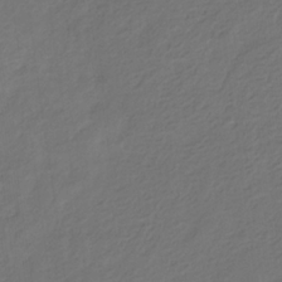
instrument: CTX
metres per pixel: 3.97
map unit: eHb
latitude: -29.8800
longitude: 68.3684
